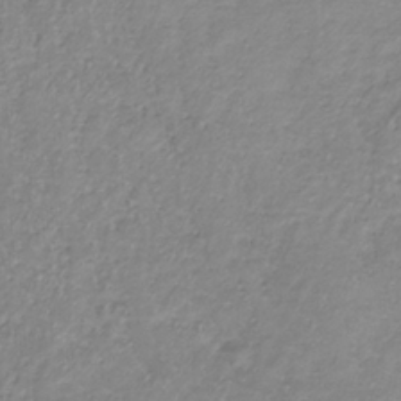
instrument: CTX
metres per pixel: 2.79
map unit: lHb
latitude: -36.6896
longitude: 73.1242
